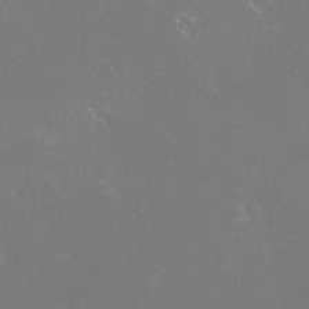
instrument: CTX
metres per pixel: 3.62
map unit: eHh
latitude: -10.6708
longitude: -65.7261
